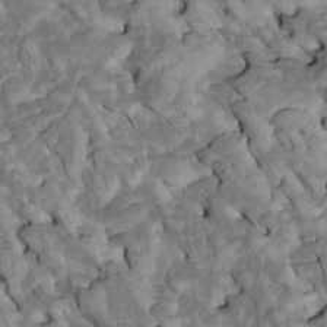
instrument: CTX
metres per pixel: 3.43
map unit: Htu
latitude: 1.4804
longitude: 144.4629
